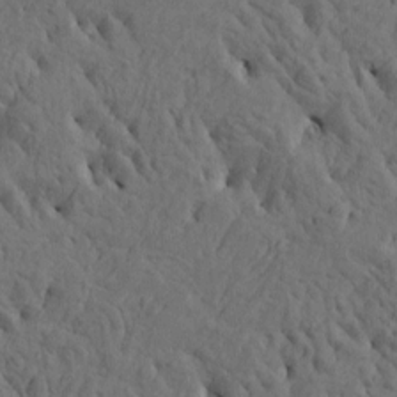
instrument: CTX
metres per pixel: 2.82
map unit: Htu
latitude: -5.4454
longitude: -177.8583
